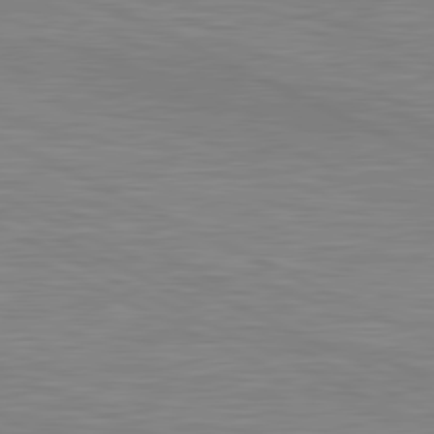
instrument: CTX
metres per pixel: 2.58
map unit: lApd
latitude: 81.2537
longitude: -169.3482
